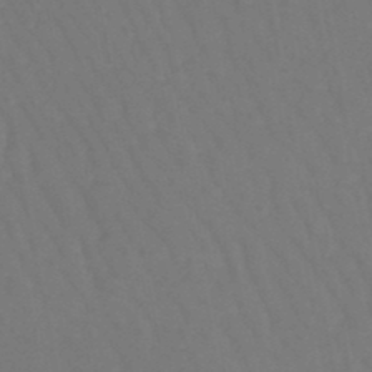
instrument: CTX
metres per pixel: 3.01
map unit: lHb
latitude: -47.1998
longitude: 77.7856
